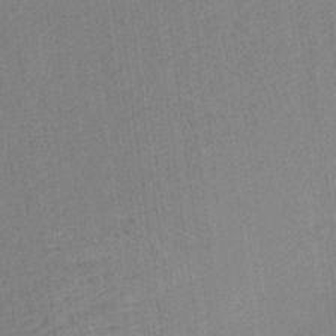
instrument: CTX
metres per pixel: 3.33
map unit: Aa
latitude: 20.8758
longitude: -140.8002
